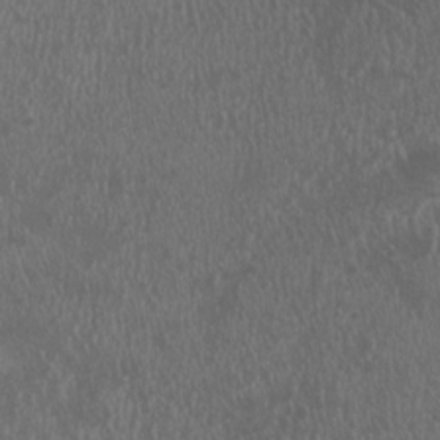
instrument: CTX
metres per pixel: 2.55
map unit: HNhu
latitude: 1.6316
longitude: 2.9730
